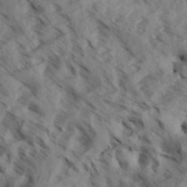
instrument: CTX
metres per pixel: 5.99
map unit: Aa
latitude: 32.8191
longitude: -138.6868
